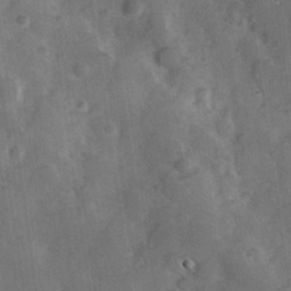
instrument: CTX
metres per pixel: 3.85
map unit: Hve
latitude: 24.2711
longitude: 146.9919
